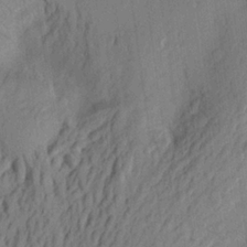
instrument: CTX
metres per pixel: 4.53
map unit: Aa
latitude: 23.9717
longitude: -148.9703
